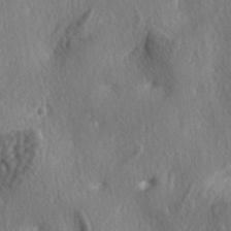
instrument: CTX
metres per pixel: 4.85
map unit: lAa
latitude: -5.1809
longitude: -124.3467
